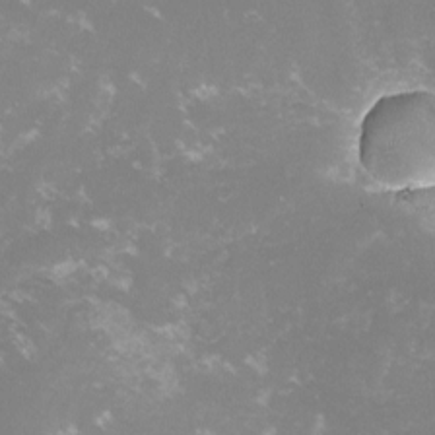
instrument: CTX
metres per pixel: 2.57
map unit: lHvf
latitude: -15.4644
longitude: -100.5357
